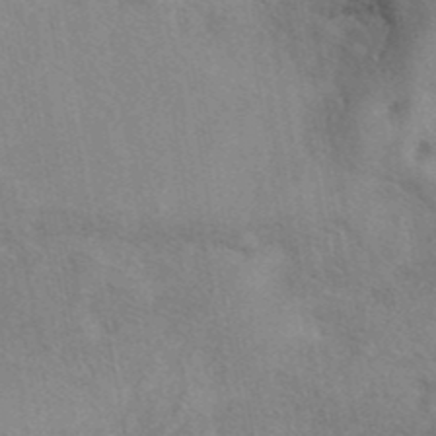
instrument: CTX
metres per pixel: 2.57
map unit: eAb
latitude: 41.4804
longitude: 110.0283
